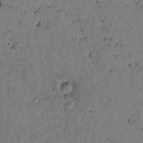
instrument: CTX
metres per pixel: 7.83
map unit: lAvf
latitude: 4.8380
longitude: 158.8596
